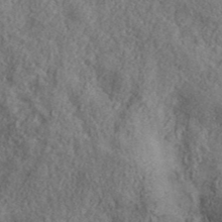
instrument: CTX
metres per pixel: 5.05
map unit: ANa
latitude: 40.1199
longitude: -90.2334
